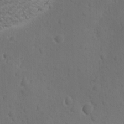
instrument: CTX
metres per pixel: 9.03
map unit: Ave
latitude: -10.1039
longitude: -121.2915
